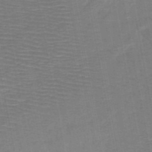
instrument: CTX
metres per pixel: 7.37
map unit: HNb
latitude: -48.3496
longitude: -44.1011
